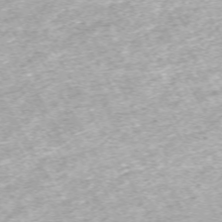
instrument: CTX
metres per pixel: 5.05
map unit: Hpe
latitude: -70.7274
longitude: 13.7667
